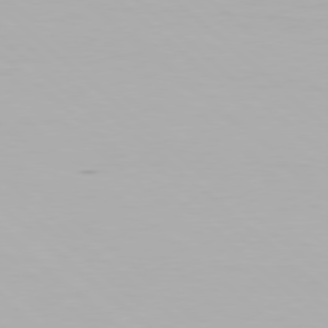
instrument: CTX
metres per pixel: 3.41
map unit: Hpe
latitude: 77.9150
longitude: -133.2348
